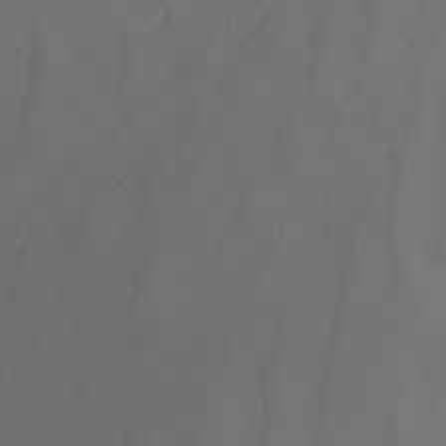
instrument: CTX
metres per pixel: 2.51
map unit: Nhu
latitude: -14.0283
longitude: -59.5182
